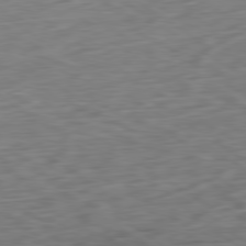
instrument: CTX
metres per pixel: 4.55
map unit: Ap
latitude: -80.4629
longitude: -69.6316
